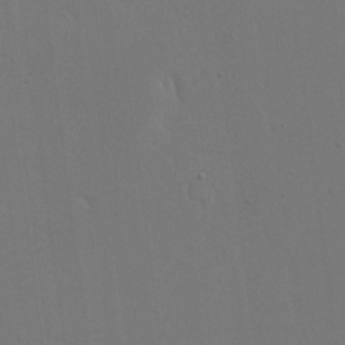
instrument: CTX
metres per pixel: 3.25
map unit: eHh
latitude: 18.6112
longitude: -69.4238
